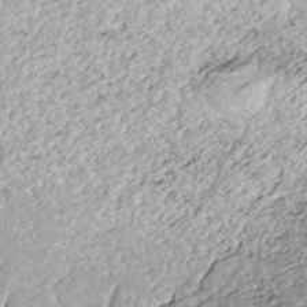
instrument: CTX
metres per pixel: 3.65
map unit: ANa
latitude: -41.4832
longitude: 109.0675
